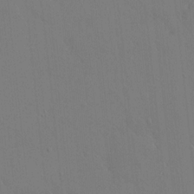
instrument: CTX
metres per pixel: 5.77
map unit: HNhu
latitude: 7.6127
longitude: 3.9367
